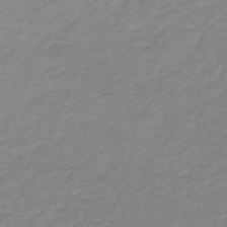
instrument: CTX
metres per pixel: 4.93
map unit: lHb
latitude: -41.6911
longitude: 63.4643
